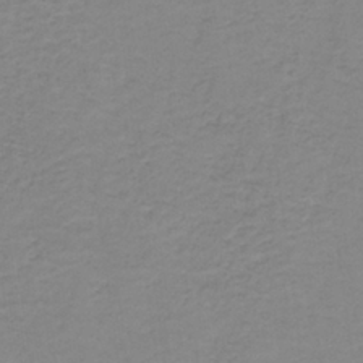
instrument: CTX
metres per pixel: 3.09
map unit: eAb
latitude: -36.1227
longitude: 53.1809
